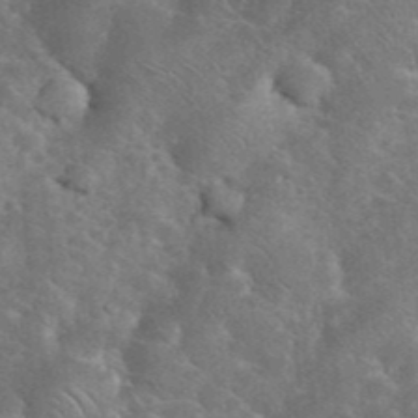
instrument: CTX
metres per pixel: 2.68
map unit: eHh
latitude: 36.6869
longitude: -66.9513
